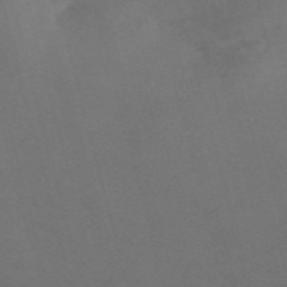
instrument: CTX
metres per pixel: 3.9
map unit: Nve
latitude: -58.3684
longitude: 57.1809
